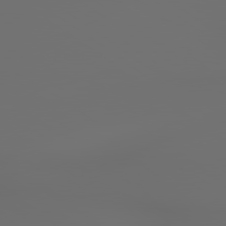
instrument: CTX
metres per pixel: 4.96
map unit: lApd
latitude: 79.6316
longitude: 176.8219
